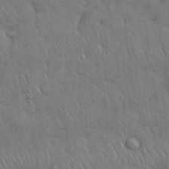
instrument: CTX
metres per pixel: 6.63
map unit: Nhu
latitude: 28.0822
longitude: -68.4412
